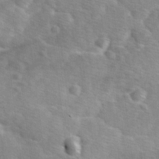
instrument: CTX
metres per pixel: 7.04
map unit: Ave
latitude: 1.0836
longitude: -111.8395
